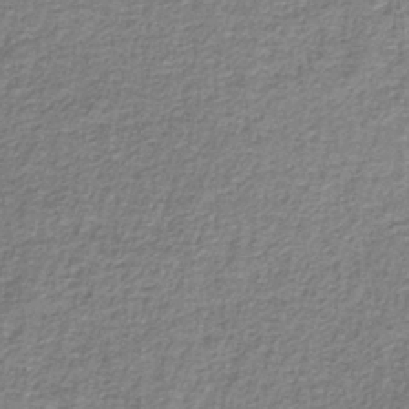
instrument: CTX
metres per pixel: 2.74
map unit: eAb
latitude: -36.0661
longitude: 52.4251
